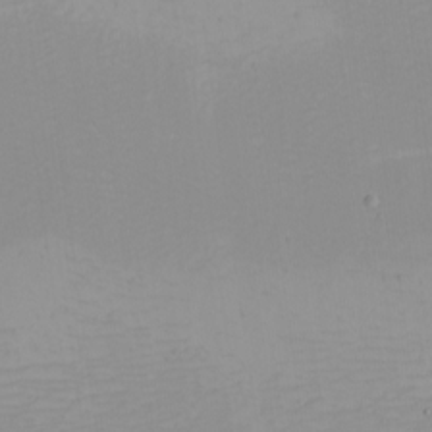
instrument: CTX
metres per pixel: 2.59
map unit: eHh
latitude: -4.9730
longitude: -82.9702
